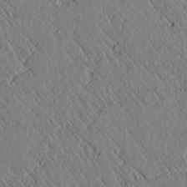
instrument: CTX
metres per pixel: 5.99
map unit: lAvf
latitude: 6.6490
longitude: 159.6532
